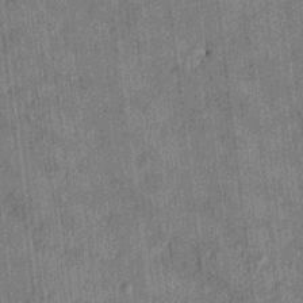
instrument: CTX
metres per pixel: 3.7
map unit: HNhu
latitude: 0.9702
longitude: -6.0633
